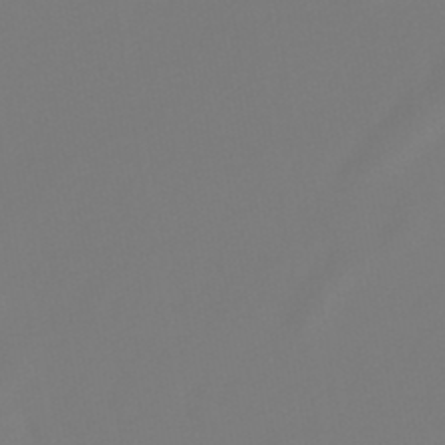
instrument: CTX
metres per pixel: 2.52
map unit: lHb
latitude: -46.8408
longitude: 72.4440
